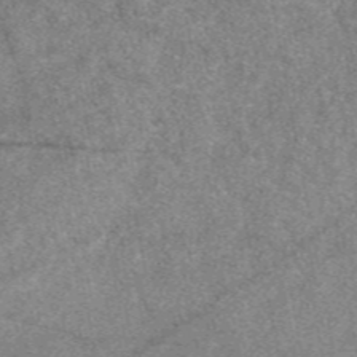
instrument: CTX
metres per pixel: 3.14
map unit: eAb
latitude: 48.1578
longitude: 111.9178
